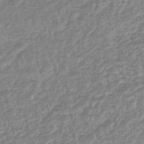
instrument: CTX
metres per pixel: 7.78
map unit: lHb
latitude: -44.5007
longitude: 79.5210
